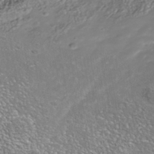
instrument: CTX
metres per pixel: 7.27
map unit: Nhe
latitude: -41.1998
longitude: -100.8569
